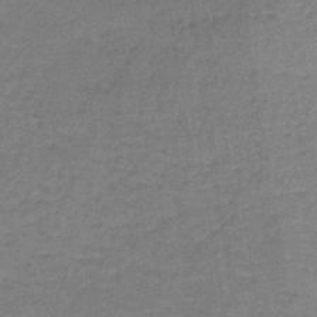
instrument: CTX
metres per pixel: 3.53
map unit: lHb
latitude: -39.0864
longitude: 60.0850
